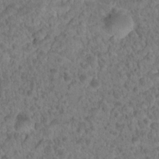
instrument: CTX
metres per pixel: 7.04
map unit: Hto
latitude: 18.9891
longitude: -40.5356
